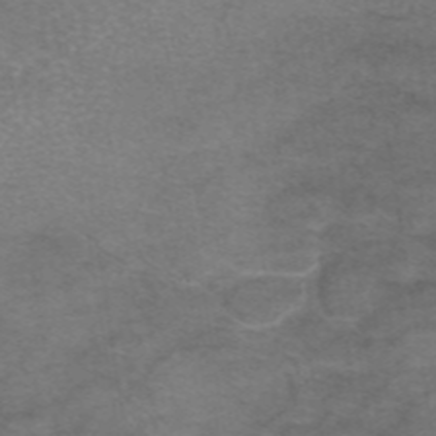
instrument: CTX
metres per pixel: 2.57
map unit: eAb
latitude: 46.7436
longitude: 102.1795
